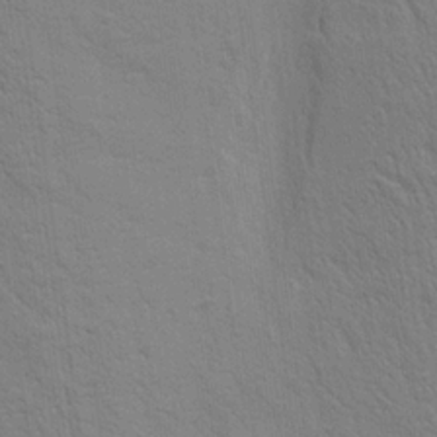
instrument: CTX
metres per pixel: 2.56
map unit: Ave
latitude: 21.2726
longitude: -140.3467
